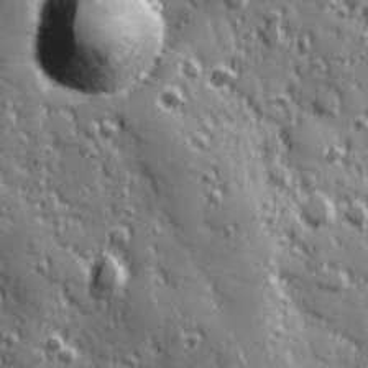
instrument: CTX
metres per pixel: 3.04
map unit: Hve
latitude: 25.1970
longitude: 146.6707
